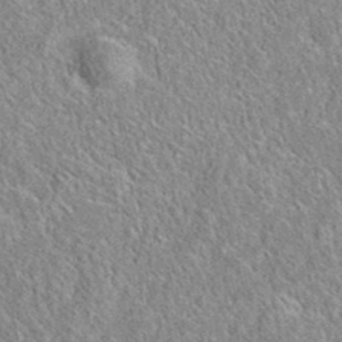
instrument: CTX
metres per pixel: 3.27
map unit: eAb
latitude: 35.8961
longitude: 112.6519
